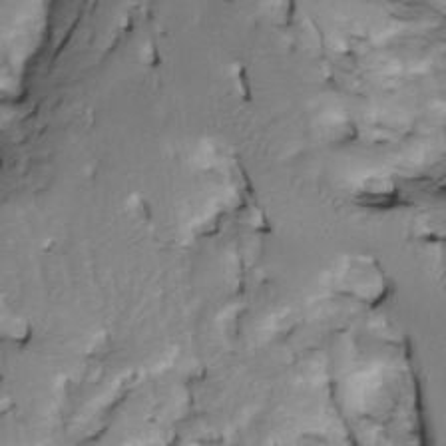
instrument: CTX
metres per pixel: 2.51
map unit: Htu
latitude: -4.2739
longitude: 150.3117
